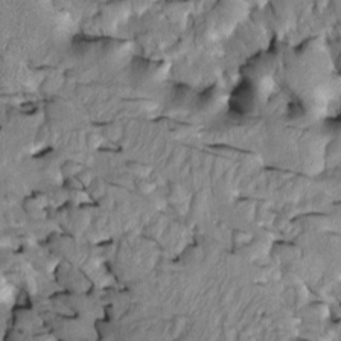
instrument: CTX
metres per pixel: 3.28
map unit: Htu
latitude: -2.1794
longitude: 149.0865
